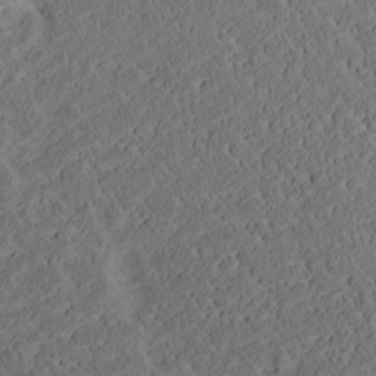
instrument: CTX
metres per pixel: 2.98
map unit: Htu
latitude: -3.6343
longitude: 174.6896
